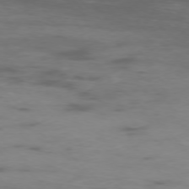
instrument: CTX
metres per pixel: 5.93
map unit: Ap
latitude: -76.0472
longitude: -68.9514
